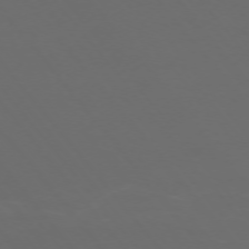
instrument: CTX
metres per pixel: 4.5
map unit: Ap
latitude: -75.1432
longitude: -77.2537
